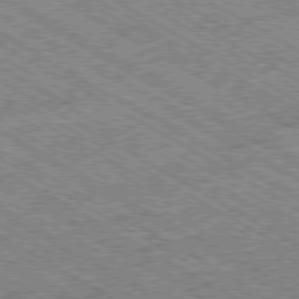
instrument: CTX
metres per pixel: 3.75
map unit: Ap
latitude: -79.9367
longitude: -79.0270
